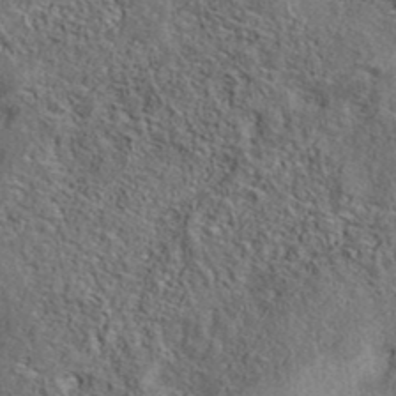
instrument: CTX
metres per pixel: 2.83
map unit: eAb
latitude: 38.8569
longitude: 112.5007
